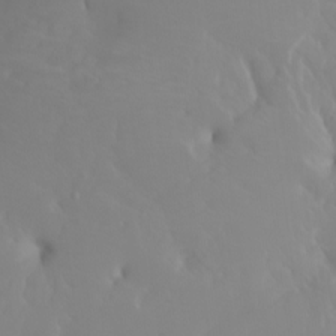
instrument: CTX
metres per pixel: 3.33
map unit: Nhu
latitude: -6.7841
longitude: -88.4601
